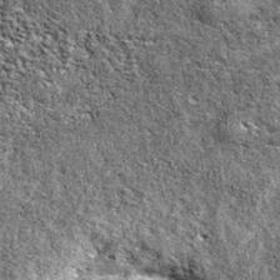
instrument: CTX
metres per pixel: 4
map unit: eAb
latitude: 38.2145
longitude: 105.9367
